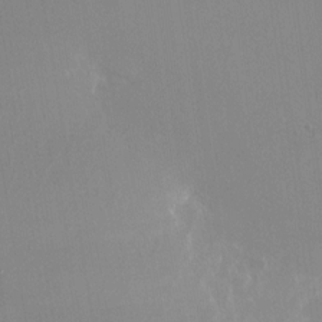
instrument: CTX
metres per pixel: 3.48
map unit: Nhu
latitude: -24.5007
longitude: -72.8191
